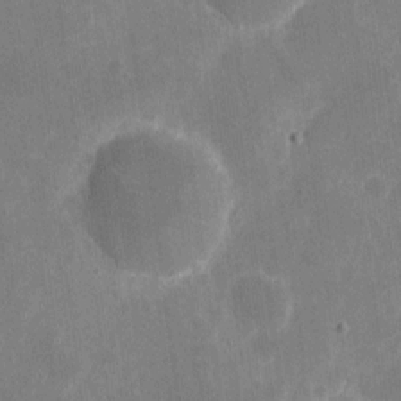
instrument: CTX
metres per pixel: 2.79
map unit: eHh
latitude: 5.9150
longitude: -67.0647
